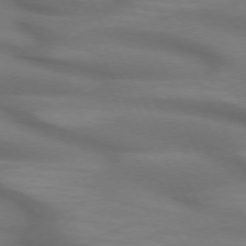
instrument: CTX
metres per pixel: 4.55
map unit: lApd
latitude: 72.3657
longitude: -49.0269
